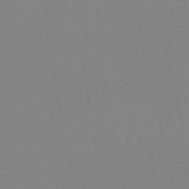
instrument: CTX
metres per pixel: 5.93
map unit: eHb
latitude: -49.8801
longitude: 67.7289
